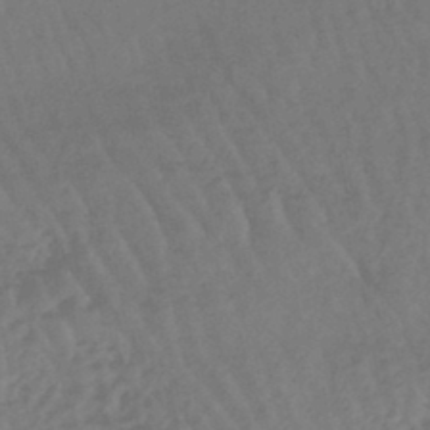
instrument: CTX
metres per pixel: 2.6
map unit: eHb
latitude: -45.0486
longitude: 80.1606
